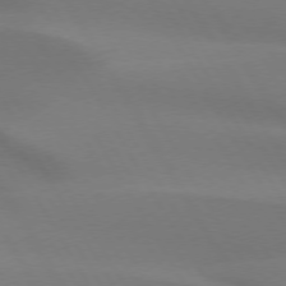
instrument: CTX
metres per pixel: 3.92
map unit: lApd
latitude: 73.6883
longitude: -49.1025
